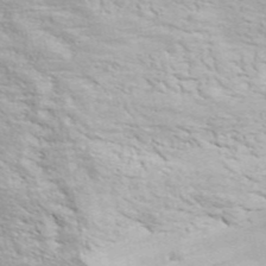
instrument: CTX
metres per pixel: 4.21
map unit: ANa
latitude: 46.3090
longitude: -84.4034
